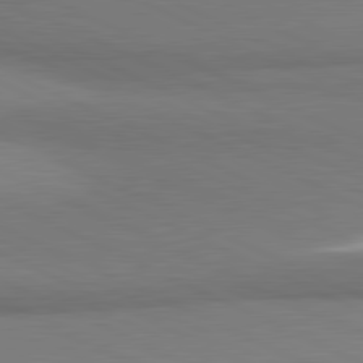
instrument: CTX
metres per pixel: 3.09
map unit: lApd
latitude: 81.3859
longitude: 162.0472
